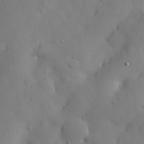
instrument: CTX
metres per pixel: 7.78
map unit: Nhu
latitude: 26.0633
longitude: -72.6869
